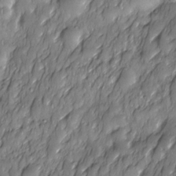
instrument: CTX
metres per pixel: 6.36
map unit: Nhe
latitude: -29.8611
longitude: -140.2144
